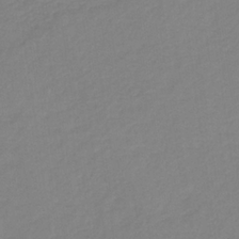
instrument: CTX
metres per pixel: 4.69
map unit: HNb
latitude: -31.6722
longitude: 63.1809
